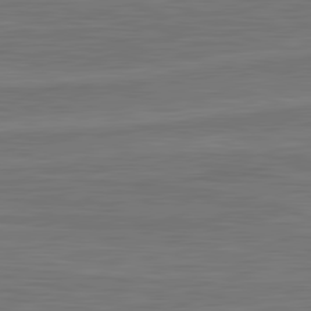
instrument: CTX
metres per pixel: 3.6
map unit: lApd
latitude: 81.8583
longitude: -171.3293
